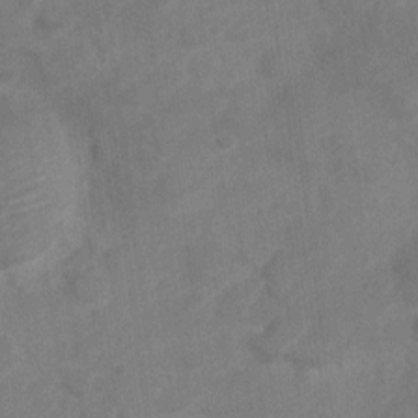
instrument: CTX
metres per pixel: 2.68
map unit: Nve
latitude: -18.2550
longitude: 108.1606
